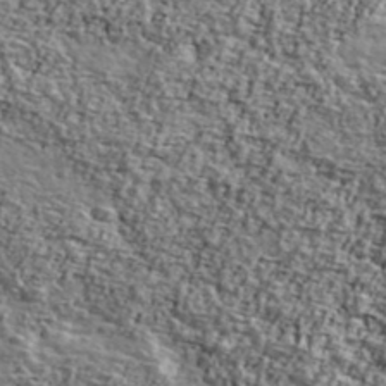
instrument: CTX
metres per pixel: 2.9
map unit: Ave
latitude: 42.3467
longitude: -111.1970
